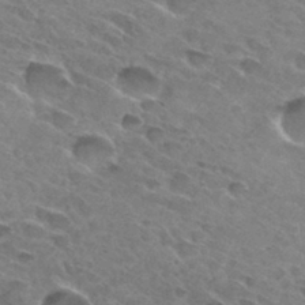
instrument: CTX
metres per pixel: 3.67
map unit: Hto
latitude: 31.5371
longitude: -45.8772
